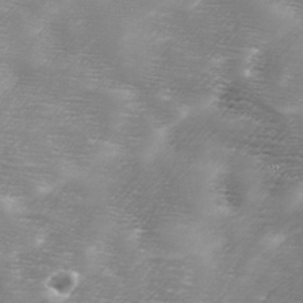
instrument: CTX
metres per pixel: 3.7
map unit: Ave
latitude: 10.5168
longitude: -106.2711
